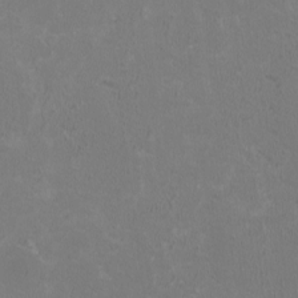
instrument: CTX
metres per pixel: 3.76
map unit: HNhu
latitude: 0.9891
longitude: -1.0458
